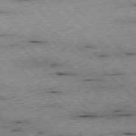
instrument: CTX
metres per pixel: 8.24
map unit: Ap
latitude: -77.0109
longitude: -86.8569
